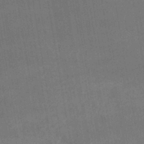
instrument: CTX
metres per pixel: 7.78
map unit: lHb
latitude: -42.3306
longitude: 65.6911
